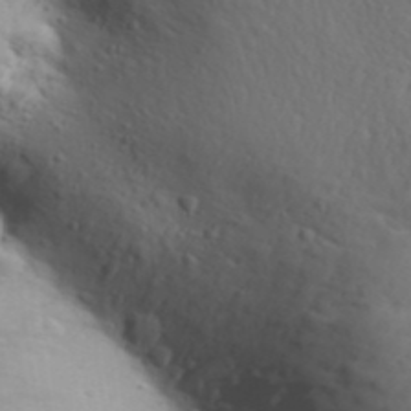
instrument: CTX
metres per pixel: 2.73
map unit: Aa
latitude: 31.4616
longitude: -146.2334
